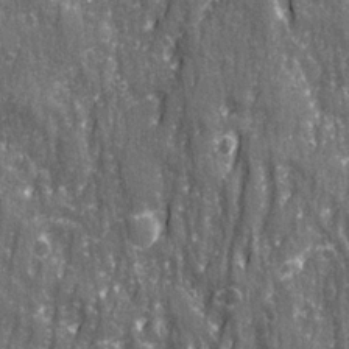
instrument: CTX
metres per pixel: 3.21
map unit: Ave
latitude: 22.8380
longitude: -133.4993
